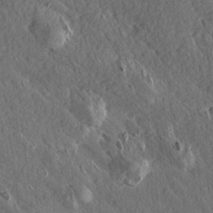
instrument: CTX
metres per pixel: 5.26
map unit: Aa
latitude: 13.2726
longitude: -143.7639
